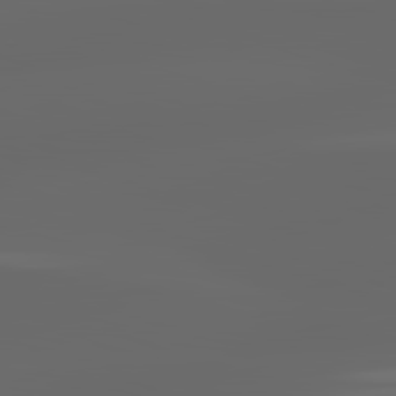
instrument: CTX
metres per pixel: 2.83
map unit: lApd
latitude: 82.9702
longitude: -137.1026
